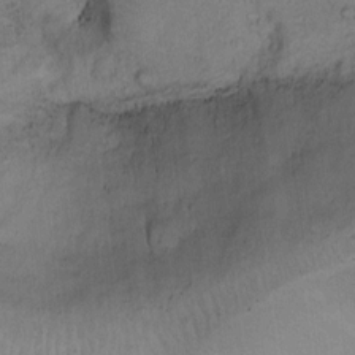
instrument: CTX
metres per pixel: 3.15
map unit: Hto
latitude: 12.1011
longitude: -56.4601
